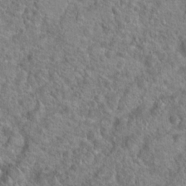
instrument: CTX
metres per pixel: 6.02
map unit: Hto
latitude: 19.3292
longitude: -43.0459
